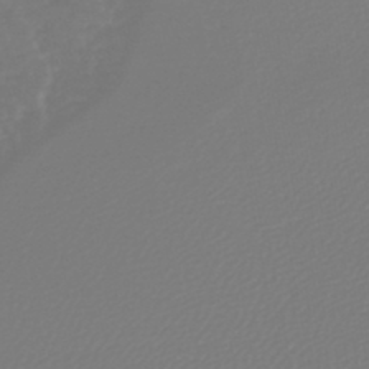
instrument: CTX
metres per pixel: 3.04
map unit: lHb
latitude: -45.1809
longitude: 75.4455
